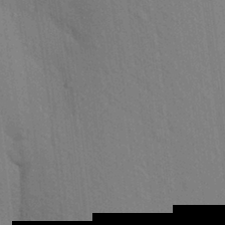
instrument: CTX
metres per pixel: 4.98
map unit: Aa
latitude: 19.3292
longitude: -143.4427
